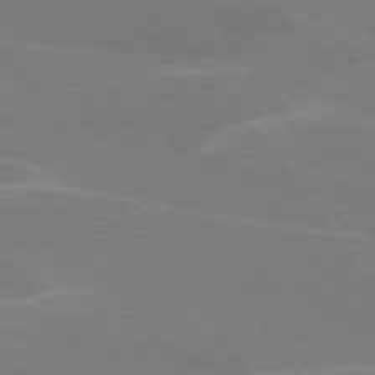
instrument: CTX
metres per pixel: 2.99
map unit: lApd
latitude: 75.1025
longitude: -67.1025
